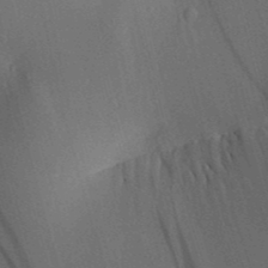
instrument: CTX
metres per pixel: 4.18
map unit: Aa
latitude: 28.8380
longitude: -138.4412
